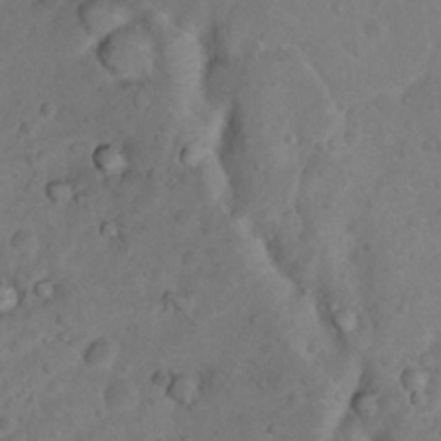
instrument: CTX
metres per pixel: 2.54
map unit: Nhu
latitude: 8.9514
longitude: -22.6490
